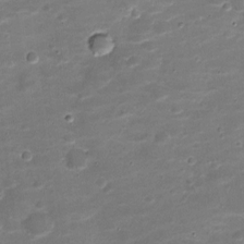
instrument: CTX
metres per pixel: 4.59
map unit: Nve
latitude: -20.1605
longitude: 103.4266
